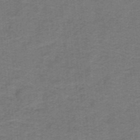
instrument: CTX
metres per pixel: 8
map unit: lHb
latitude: -41.1809
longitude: 54.4818
